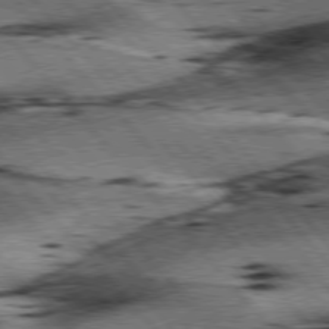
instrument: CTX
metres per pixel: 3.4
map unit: lApd
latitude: 76.6490
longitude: -71.4804
